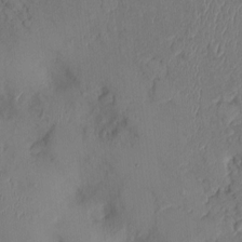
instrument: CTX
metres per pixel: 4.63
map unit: Nhu
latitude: 1.1403
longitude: -14.1389
